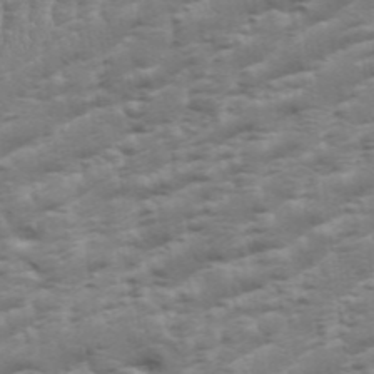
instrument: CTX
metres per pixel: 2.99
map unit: Aa
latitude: 34.4412
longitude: -136.1956
